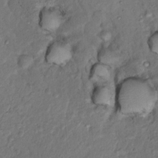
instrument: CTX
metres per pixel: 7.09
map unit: Hto
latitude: 14.2712
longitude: -29.6505
